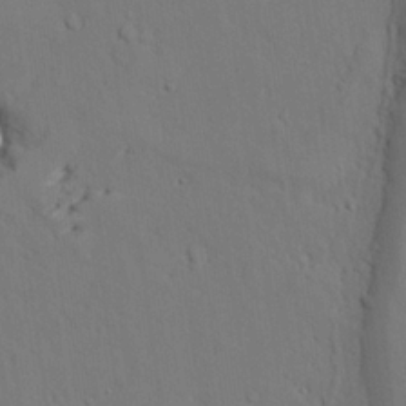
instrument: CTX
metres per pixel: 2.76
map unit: lAvf
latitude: 26.4790
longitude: -110.9892
